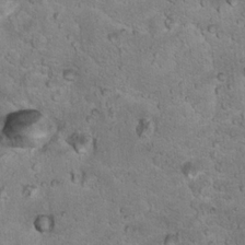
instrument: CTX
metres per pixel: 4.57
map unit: Hto
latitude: 18.4412
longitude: -35.9528
